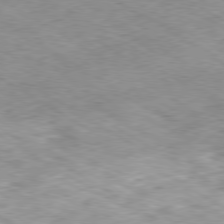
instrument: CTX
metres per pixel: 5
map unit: Hpe
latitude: -80.3118
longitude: 22.4251
